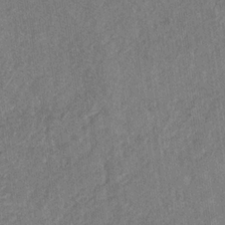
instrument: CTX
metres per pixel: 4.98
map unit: eHb
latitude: -30.2928
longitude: 68.9352
